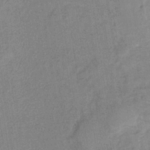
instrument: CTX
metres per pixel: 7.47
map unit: lHb
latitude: -35.0864
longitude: 66.0661
